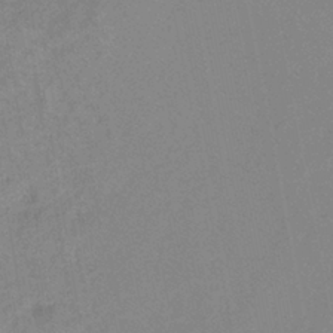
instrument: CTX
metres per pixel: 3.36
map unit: lHb
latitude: -36.8974
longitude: 72.5951
